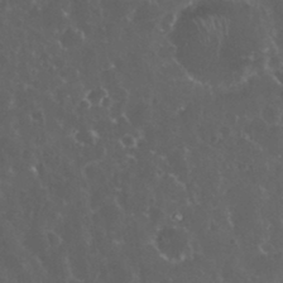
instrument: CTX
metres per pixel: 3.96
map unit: eHh
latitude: 33.5371
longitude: -61.6316
